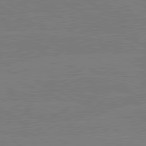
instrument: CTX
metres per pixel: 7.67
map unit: lApd
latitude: 80.7624
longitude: -126.9136
